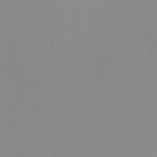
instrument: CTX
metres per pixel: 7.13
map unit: HNhu
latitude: -1.8423
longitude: -1.6694
